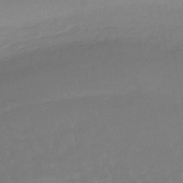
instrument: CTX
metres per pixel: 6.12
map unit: eHb
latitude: -46.7274
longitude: 89.0297
